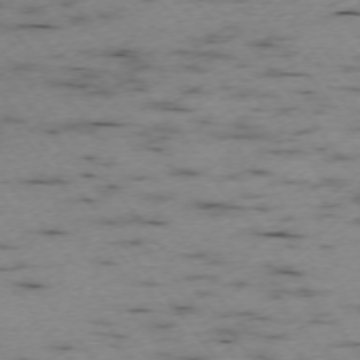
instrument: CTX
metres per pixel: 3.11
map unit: Ap
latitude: -73.8044
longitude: -73.5938
